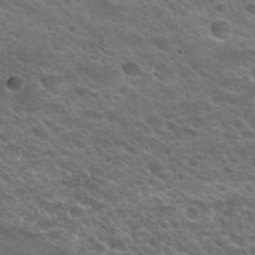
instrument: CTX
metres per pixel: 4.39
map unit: Hto
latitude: 24.5734
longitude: -50.3845
